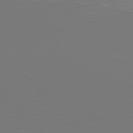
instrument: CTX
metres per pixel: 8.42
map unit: Hpe
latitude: 77.2915
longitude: -171.2915
